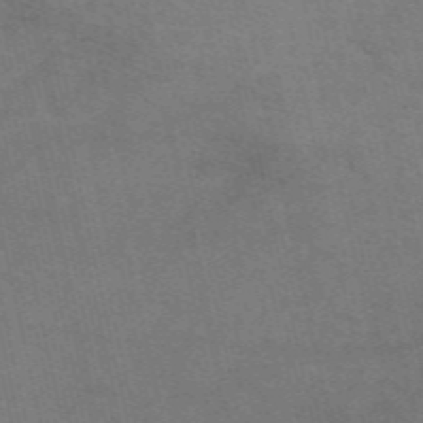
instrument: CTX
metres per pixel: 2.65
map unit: eAb
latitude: 50.7813
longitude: 105.6910
